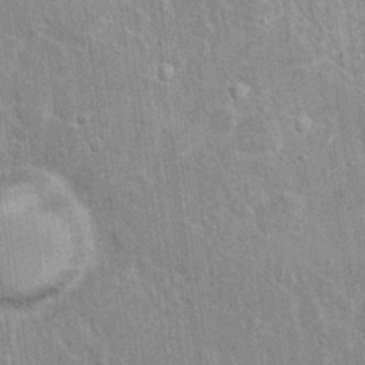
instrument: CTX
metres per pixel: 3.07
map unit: Hto
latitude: 14.5924
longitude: -34.3656
